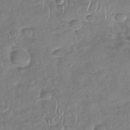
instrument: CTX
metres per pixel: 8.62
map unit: Nhu
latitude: -30.5762
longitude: -60.7435
